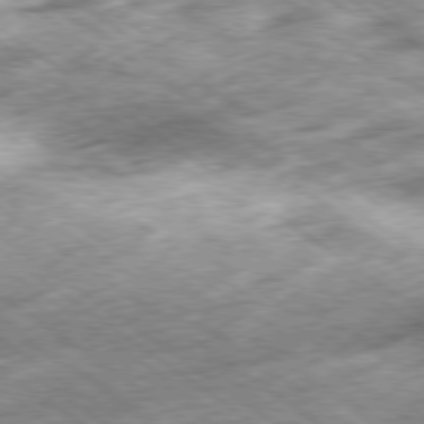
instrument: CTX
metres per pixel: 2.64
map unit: Hpe
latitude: -79.3509
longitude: 7.4265
